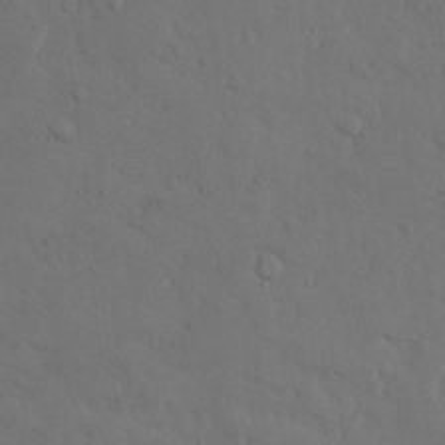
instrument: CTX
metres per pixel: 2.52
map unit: Nhu
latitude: 25.3670
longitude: -72.6491
